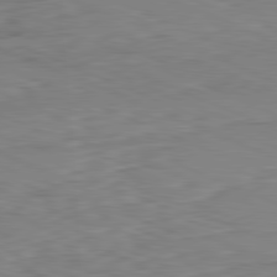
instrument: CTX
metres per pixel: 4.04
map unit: Ap
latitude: -82.0472
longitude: -68.8569
